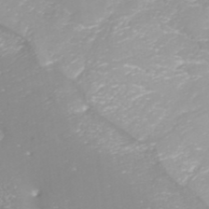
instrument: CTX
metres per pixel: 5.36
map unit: ANa
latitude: 40.7246
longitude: 25.6344
